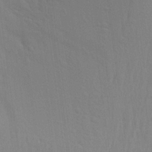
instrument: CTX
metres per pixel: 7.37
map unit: Aa
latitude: 22.5357
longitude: -145.3859
